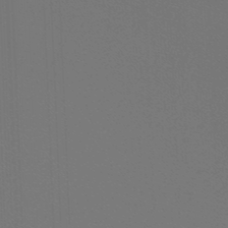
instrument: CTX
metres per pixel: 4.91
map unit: lHb
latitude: -47.5588
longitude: 64.2173
